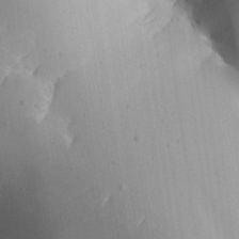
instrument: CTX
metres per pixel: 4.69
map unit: Aa
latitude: 27.5938
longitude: -128.8758
